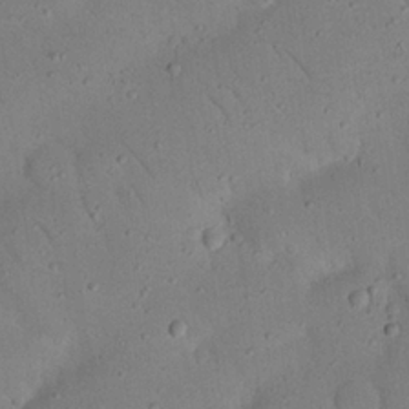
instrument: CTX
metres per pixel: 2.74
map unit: Nhu
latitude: 22.6112
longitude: -75.4993
